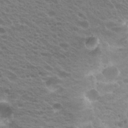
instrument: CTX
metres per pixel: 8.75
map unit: Hto
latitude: 23.3482
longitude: -35.9339
